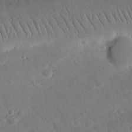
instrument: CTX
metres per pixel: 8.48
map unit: Nhu
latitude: 23.8016
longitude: -73.7828
